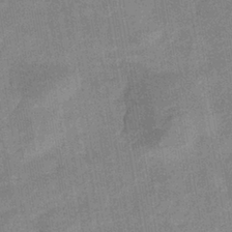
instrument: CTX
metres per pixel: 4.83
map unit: eHb
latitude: -36.4062
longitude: 73.9745
